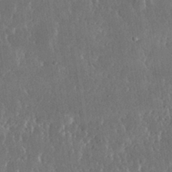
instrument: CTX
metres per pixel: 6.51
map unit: lHvf
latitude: 31.7261
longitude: -91.5938
